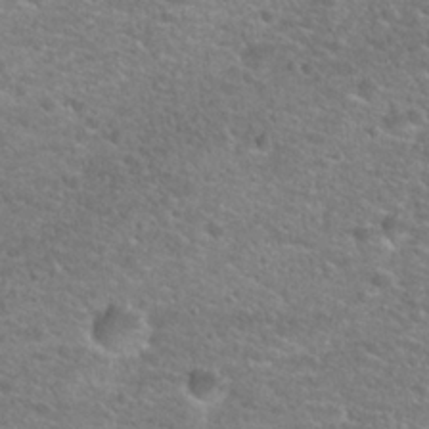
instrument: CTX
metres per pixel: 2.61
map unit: Hto
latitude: 24.9702
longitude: -49.6316
